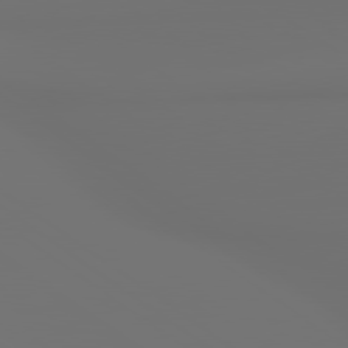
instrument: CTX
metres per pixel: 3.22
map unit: lApd
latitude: 79.8961
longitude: 177.2754
